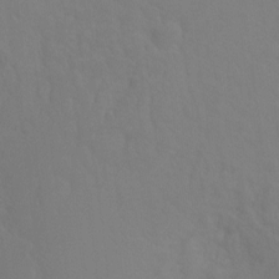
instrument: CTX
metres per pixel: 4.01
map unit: Ht
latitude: -8.1606
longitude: -32.7813
